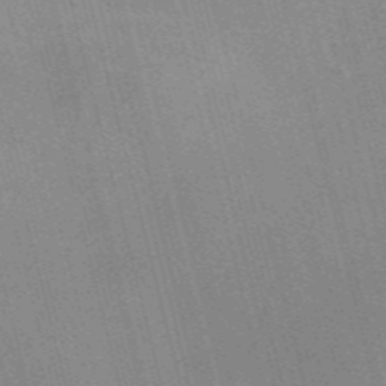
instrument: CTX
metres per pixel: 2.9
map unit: Nve
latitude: -57.6533
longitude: 62.1983
